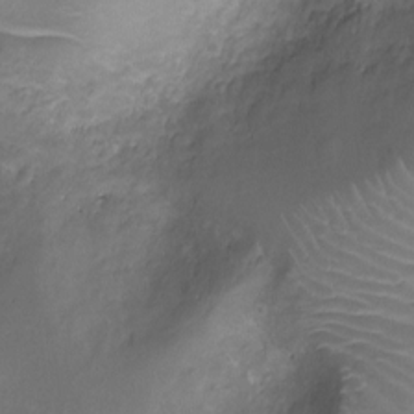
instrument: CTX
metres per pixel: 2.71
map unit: Ht
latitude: -9.5021
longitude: -20.2901
